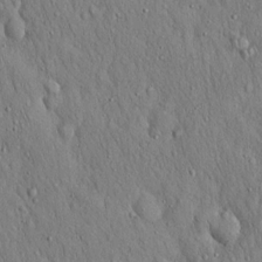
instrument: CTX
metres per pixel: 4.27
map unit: Hto
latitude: 16.1767
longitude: -58.5168
